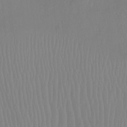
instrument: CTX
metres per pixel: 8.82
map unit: Ht
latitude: -8.1606
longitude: -38.3089
